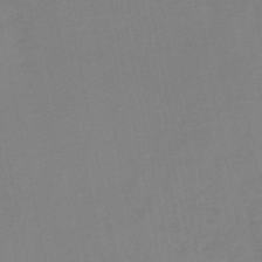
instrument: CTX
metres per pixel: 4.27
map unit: lHb
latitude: -45.6722
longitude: 67.3321
